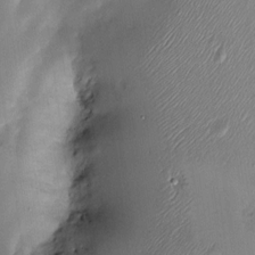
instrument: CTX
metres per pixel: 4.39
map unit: Nve
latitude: -22.9353
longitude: -138.6679
